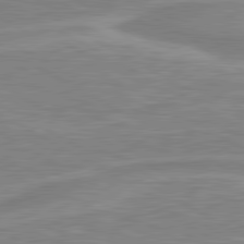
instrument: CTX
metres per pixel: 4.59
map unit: lApd
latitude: 80.6301
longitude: 173.7855
